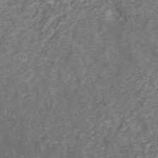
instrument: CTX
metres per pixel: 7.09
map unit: ANa
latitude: 45.8583
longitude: 29.7289
